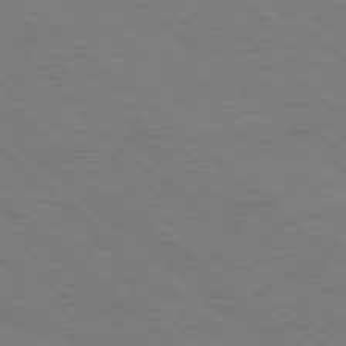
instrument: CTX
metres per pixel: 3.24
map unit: Hpe
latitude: 78.1200
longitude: -152.6491
